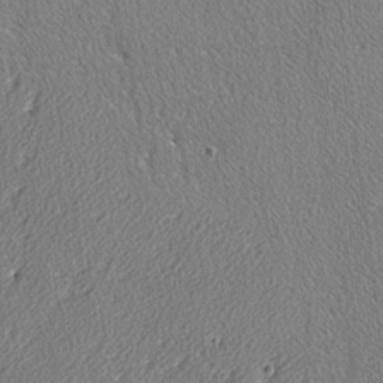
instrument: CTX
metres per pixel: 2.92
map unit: lAvf
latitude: -3.2375
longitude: -108.8191
